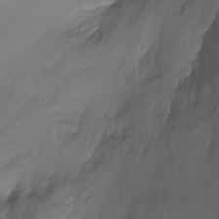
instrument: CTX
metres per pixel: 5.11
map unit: Ht
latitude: -14.9920
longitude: -54.5168
